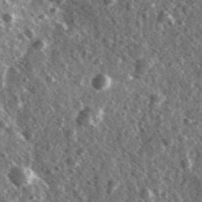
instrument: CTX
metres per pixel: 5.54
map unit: Ave
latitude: 37.9150
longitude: -107.7639
